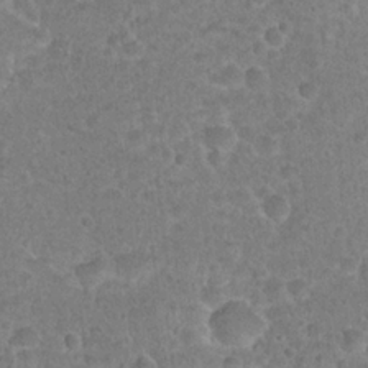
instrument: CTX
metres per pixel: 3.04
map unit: Hto
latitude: 21.9528
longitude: -48.0255
